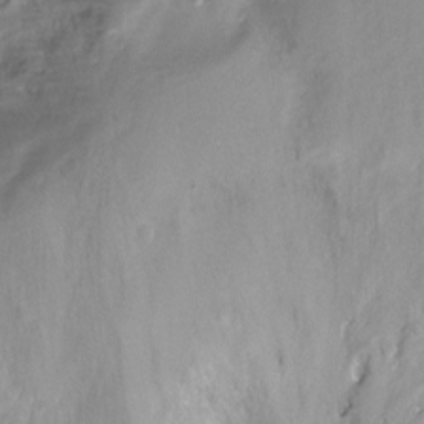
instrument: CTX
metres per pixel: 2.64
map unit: Nhu
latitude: -17.4833
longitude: -45.8961
